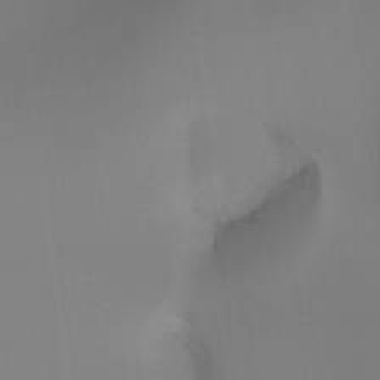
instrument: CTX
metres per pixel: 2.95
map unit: Ht
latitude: -16.6141
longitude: -45.5560
